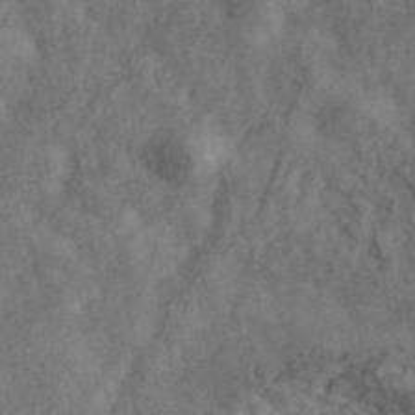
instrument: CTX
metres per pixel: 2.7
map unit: ANa
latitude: 45.5182
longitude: 46.0472
